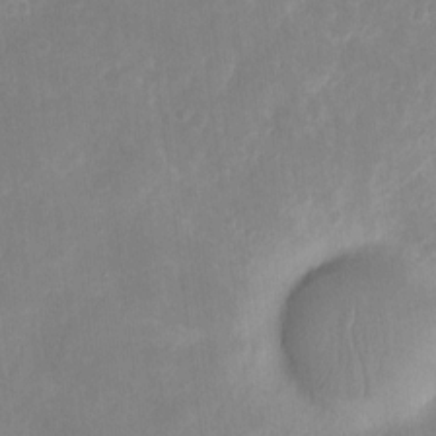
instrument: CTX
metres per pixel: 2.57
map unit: eHh
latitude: 8.1956
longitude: -71.0836
